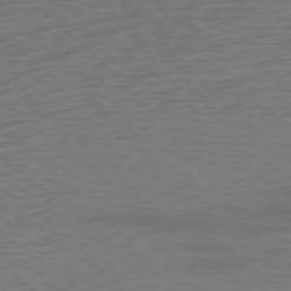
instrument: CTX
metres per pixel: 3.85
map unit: Ap
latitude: -78.8786
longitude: -70.5546
